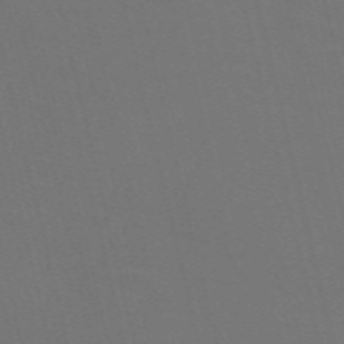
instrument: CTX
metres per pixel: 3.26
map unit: Nve
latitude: -59.5399
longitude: 61.0486
